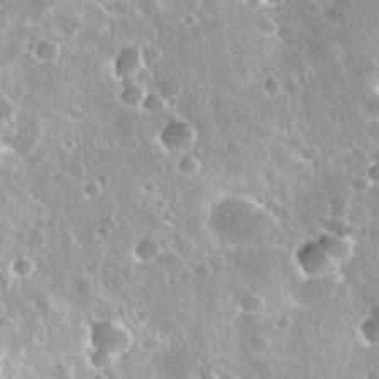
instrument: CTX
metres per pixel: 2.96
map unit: Nhu
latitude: 30.6113
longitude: -54.4034
